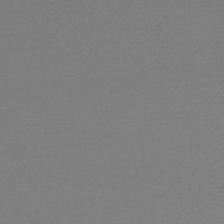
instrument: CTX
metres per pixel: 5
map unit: HNhu
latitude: -47.2376
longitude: 98.6707
